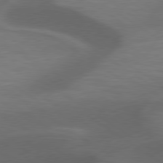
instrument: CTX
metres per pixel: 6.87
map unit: lApd
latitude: 79.2726
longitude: -50.5734
